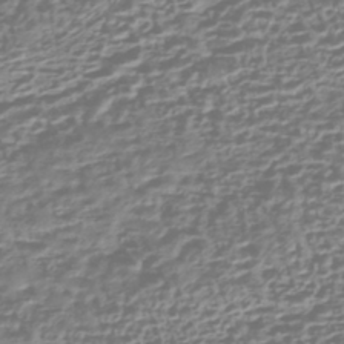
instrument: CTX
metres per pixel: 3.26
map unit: HNhu
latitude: -43.5777
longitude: 106.6708
